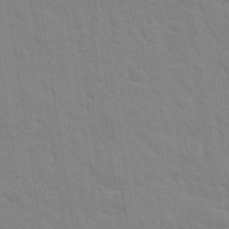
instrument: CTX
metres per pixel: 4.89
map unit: Hto
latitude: 34.1011
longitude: -51.7827
